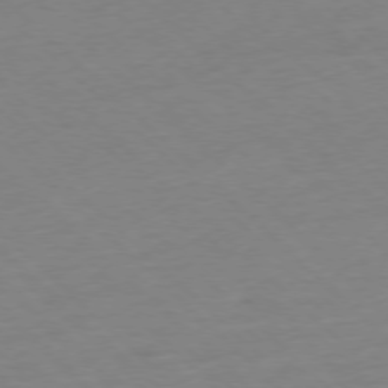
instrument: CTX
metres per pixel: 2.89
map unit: Ap
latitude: -77.3132
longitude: -97.5749
